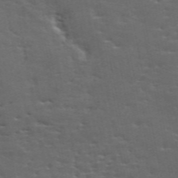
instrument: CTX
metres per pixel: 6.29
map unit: ANa
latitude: 49.2915
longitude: -79.9150
